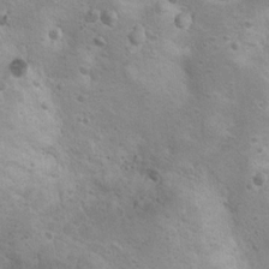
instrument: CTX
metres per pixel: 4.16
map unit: Nhu
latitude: 10.1767
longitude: -23.8394
